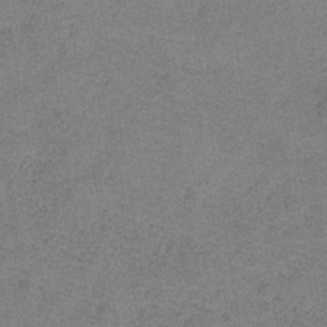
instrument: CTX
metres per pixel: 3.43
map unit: HNb
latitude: -34.7841
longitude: 54.2740
